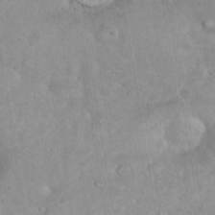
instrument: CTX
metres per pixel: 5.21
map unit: eHh
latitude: 35.7260
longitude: -62.2712
